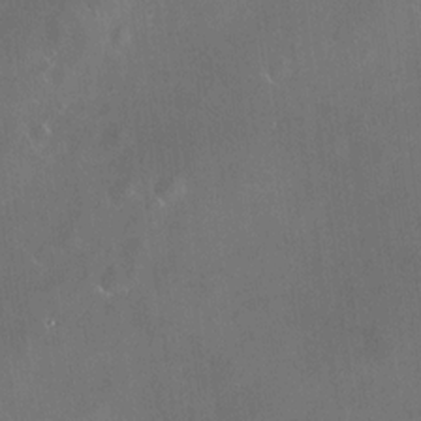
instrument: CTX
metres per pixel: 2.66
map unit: HNhu
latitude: 11.4427
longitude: 11.1431
